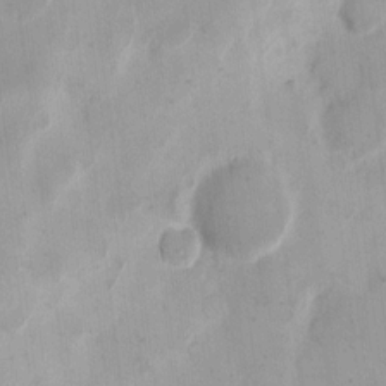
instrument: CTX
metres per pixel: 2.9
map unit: eHh
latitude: 11.4238
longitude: -68.3845
